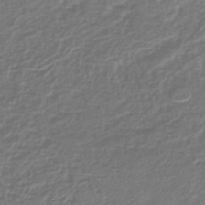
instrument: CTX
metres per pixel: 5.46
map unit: lHb
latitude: -41.6722
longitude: 61.5210
